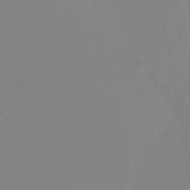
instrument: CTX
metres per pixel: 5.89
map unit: HNb
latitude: -45.3510
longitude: 55.5210
